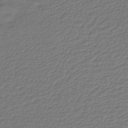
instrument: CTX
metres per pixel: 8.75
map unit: lHb
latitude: -42.1794
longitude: 61.2187
